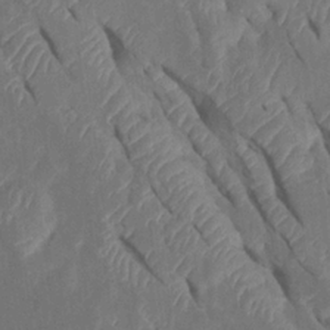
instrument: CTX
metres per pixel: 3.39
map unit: Htu
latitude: 1.0269
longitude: 147.4643
